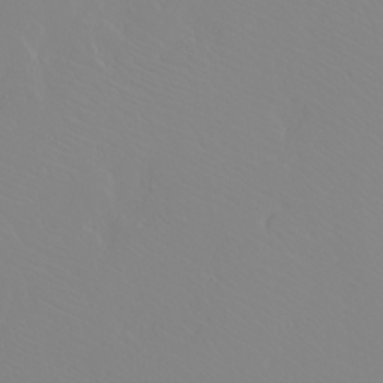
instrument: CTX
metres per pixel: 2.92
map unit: Ave
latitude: 16.1200
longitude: -129.0458
